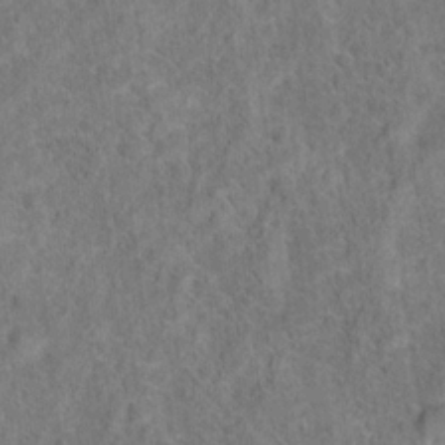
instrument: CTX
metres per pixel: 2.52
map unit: Hto
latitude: 15.8962
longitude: -41.6882
